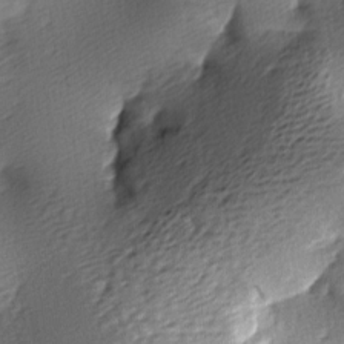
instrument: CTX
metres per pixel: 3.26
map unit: lAa
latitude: -9.4265
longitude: -125.5560
